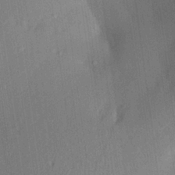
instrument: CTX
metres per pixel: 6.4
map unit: Aa
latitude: 22.6868
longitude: -146.6869
